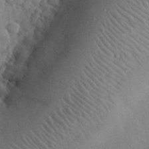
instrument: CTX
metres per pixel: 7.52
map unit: lHvf
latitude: 32.7246
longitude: -86.2144
